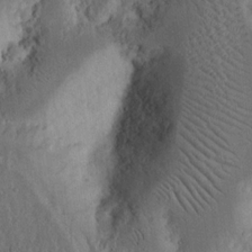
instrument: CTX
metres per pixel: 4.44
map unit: Nhu
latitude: 16.5168
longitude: -74.5357
